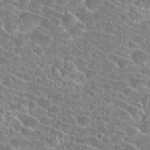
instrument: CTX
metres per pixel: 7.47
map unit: Hto
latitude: 24.3656
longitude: -45.6883
